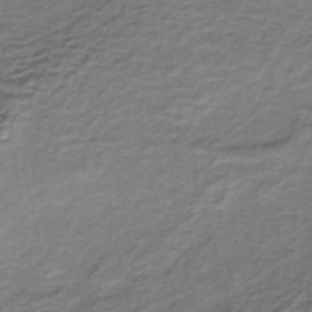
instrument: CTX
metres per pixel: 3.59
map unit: lHb
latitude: -35.2187
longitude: 60.8975
